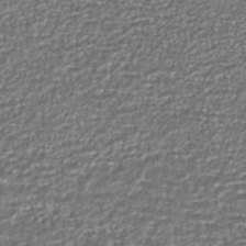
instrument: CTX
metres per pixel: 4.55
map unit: HNhu
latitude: -44.0661
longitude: 107.2187
